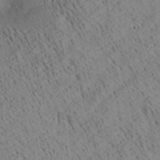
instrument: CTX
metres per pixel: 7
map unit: Ave
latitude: 21.0270
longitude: -140.4034
